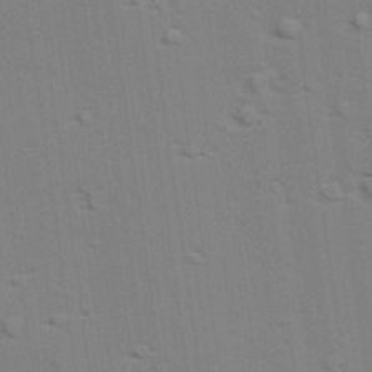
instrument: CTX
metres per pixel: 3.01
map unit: lAvf
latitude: 28.1389
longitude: -108.8002
